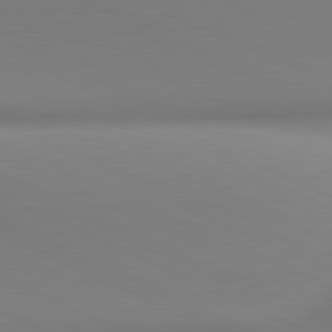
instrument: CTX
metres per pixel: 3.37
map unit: lApd
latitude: 81.1214
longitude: 143.2753
